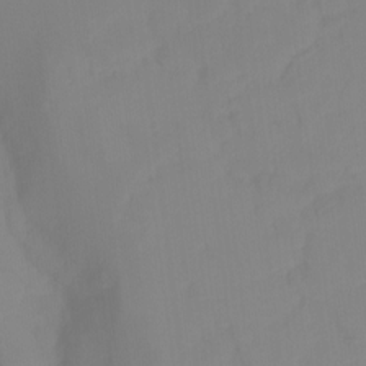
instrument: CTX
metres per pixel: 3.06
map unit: Ht
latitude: -15.5588
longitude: -52.3845
